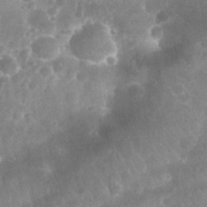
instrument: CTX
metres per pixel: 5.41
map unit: Nhu
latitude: 28.2144
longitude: -64.7246
